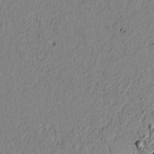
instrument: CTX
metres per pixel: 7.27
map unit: lAvf
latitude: 5.8205
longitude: 166.9731
